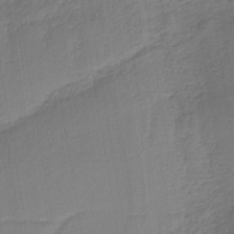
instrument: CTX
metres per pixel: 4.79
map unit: HNb
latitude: -36.7274
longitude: 57.8044
